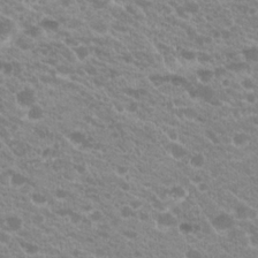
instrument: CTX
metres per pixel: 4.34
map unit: Hto
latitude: 20.0255
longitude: -35.3292
